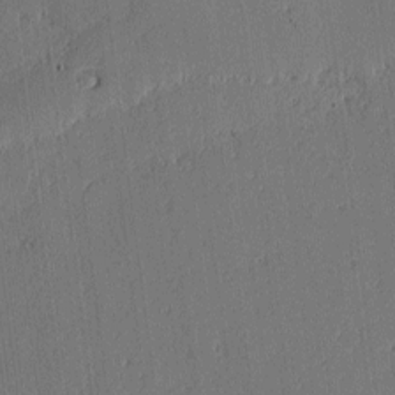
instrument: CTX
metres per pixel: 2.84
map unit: lAvf
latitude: -2.1416
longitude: -108.0255
